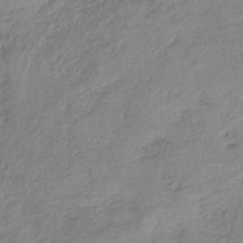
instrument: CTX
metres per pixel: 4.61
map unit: HNb
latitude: -33.6911
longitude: 59.3887
